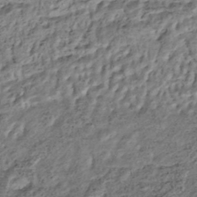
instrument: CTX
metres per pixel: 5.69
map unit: ANa
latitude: -44.9920
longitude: 106.3118
